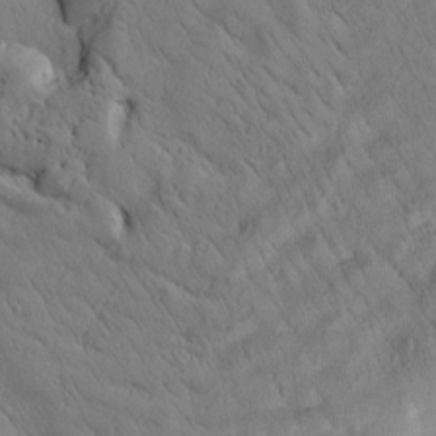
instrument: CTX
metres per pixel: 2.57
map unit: Htu
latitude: 2.7435
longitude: 178.3117
